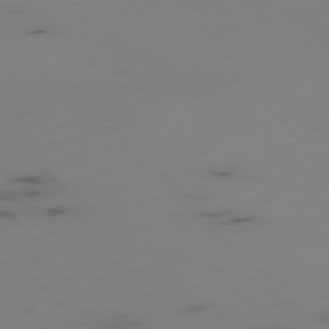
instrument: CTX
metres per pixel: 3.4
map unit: Hpe
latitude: -76.0850
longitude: -9.7828
